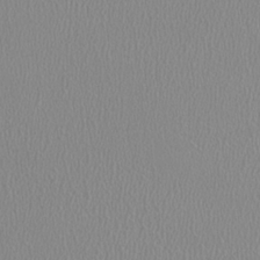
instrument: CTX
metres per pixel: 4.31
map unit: HNhu
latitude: -1.3510
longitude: -1.1025
